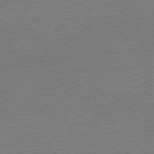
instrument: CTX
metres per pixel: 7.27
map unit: Ap
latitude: -78.7463
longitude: -82.4034
